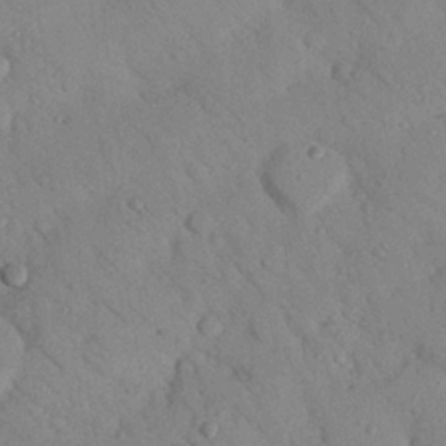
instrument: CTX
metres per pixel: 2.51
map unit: Nhu
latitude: 23.7827
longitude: -74.7813
